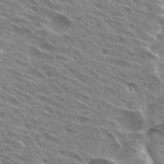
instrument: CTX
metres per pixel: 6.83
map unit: Hto
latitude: 28.8191
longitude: -44.6490
